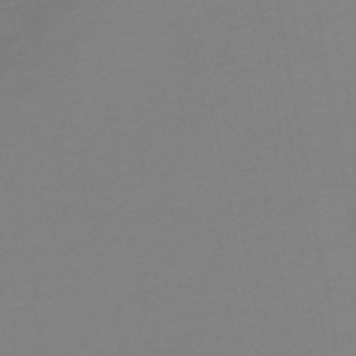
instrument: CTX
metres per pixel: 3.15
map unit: lHb
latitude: -45.1809
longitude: 62.8597
